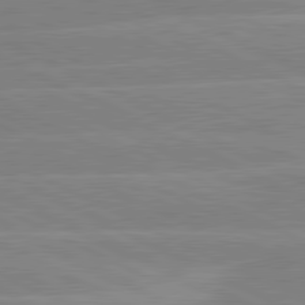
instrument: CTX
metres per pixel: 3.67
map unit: lApd
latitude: 81.0080
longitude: -128.2522
